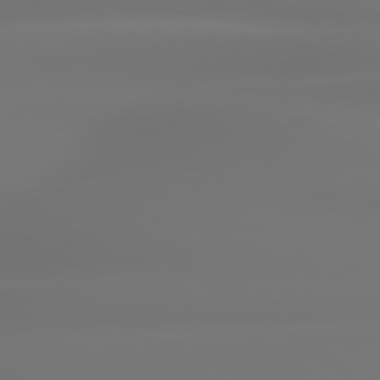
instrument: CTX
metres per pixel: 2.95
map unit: lApd
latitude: 79.4427
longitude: -136.9703
